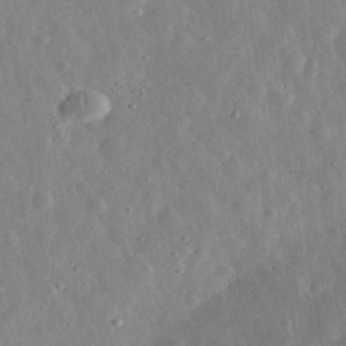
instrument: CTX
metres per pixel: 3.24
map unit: eHh
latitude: 32.5546
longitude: -78.5924
